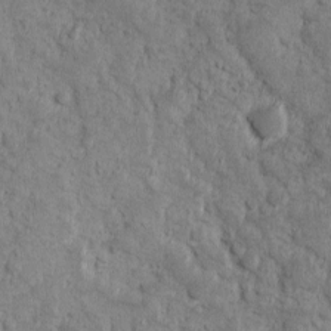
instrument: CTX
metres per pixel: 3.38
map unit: Ave
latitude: 10.7246
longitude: -104.1389
